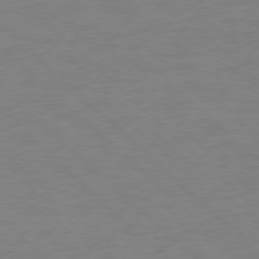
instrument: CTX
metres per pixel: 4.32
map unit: Ap
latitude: -77.9178
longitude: -57.8961
